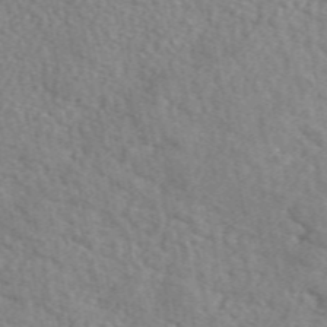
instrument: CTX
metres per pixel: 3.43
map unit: eAb
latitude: 50.1955
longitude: 111.6721
